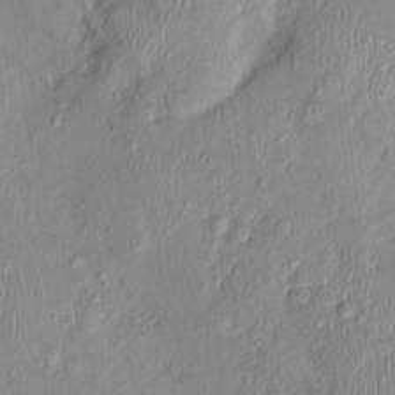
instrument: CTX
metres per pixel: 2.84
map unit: Nhu
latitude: 0.5923
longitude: -14.8380
